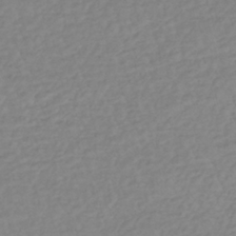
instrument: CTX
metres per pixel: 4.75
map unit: lHb
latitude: -36.1039
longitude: 69.3131
